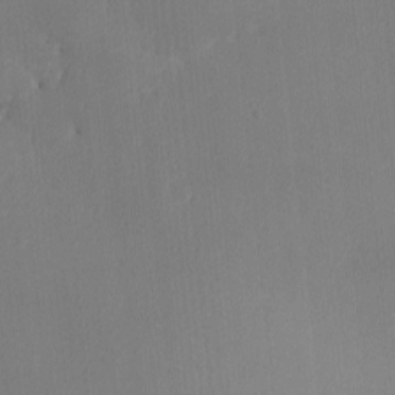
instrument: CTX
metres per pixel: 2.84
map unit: lHvf
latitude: -10.8408
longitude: -103.4615
